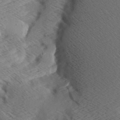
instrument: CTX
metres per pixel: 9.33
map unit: Aa
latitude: 7.9717
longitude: -140.3089
